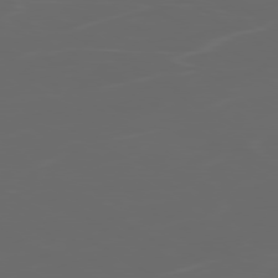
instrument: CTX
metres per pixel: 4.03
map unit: Ap
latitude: -80.0094
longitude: -71.4237
